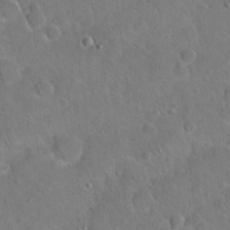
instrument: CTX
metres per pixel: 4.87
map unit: Hto
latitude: 19.1403
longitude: -49.8772
